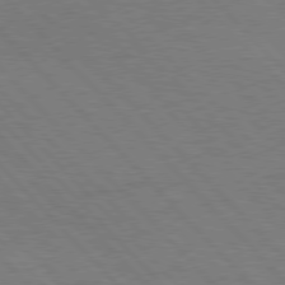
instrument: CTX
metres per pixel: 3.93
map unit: Hpe
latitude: 77.0647
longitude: -154.1578
